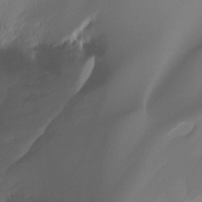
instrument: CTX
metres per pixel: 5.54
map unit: Ht
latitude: -10.1984
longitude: -40.2144
